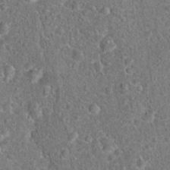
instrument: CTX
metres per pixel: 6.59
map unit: Hto
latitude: 18.1766
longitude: -42.6680
